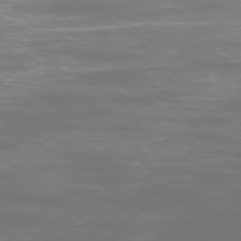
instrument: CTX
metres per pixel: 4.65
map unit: Ap
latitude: -78.2550
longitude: -94.3090
